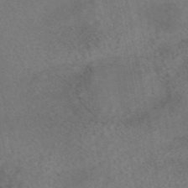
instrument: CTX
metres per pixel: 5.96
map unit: eAb
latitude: 45.0836
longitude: 123.5966
